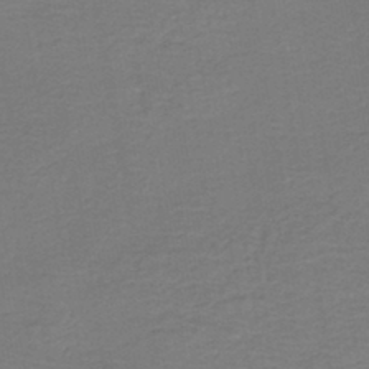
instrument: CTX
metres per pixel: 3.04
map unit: HNb
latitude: -43.3320
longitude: 49.7100
